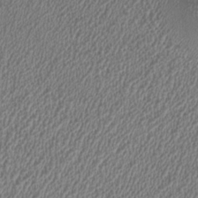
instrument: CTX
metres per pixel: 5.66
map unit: HNhu
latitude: 0.1389
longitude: -0.5545
